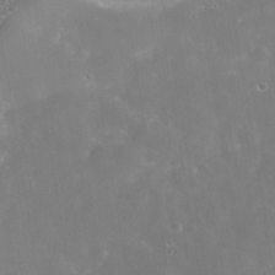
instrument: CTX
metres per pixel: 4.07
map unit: Nhe
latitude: -39.0864
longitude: -117.6127
